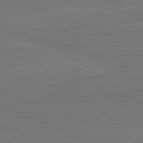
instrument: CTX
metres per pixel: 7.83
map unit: lApd
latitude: 82.5356
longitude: 164.5574
